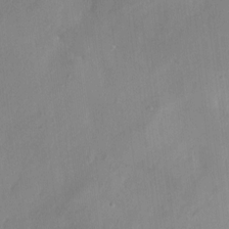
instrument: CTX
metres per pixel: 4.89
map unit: HNhu
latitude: 6.5168
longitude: -3.7449
